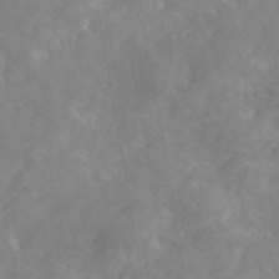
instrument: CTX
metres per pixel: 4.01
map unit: eAb
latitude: 45.7260
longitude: 126.4251
